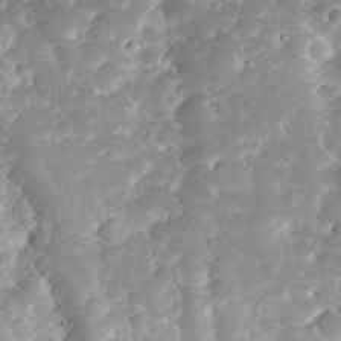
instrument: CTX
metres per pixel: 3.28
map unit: eHh
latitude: 34.4979
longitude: -64.4412
